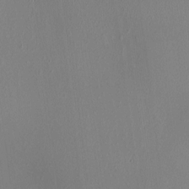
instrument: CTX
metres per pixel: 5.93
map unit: HNhu
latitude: 4.8569
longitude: 6.6140
